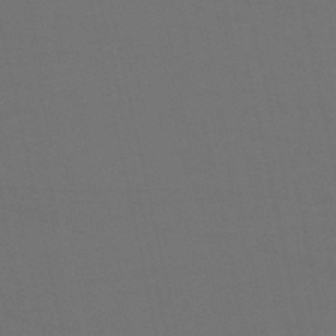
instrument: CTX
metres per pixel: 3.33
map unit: eHb
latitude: -50.6329
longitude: 70.6519
